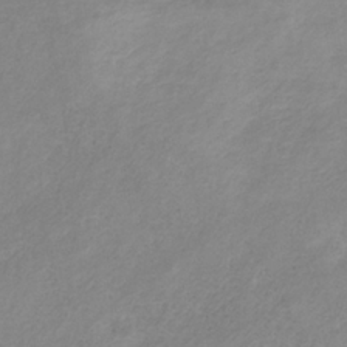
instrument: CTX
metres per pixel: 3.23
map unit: HNb
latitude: -31.4643
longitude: 62.8408
